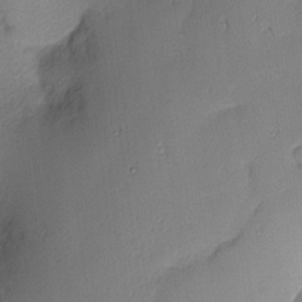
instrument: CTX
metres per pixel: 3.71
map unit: Nhu
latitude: 2.3845
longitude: -75.7828
